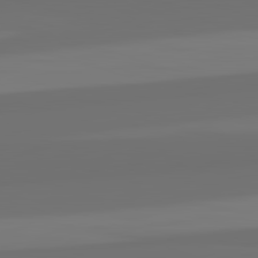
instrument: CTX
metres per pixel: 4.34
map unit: lApd
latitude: 82.7246
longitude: 161.2376
